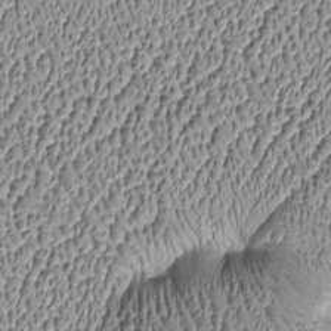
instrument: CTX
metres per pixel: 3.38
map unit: Htu
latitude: -6.7085
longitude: 156.9164
